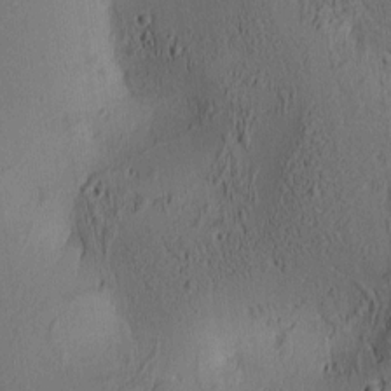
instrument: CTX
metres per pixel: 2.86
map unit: lAa
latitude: 6.5357
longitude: -114.4978
